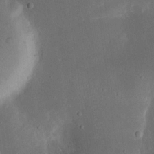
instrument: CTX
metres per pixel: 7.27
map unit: eHh
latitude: 18.2144
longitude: -70.8002
